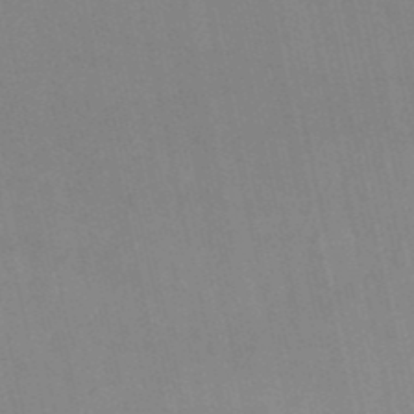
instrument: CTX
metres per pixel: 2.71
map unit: lHb
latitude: -48.8219
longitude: 72.8219
